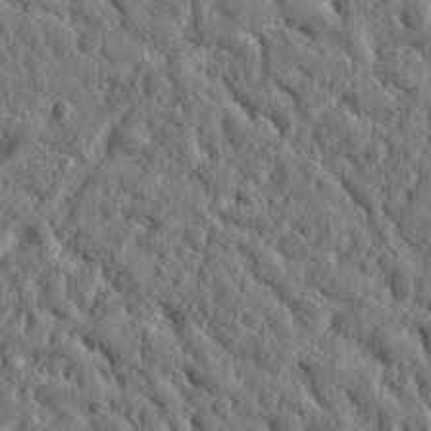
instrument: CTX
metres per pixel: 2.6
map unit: Ht
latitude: 10.5357
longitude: -76.7057
